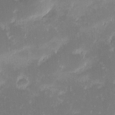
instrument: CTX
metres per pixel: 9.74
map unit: eHh
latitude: -2.2550
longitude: -84.4979
